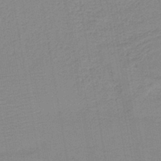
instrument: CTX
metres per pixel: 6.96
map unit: HNb
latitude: -41.9556
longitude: 51.5588
